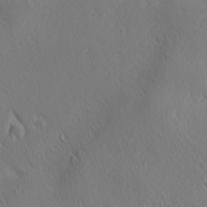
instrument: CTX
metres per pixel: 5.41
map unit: Ave
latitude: 21.2915
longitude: -137.6694
